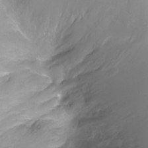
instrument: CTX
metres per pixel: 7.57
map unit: Ht
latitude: -6.4818
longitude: -30.0255
